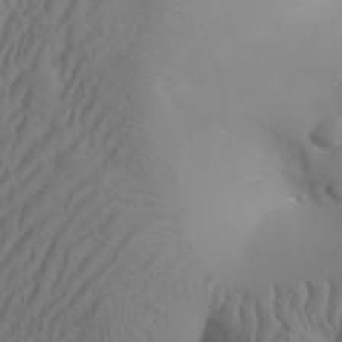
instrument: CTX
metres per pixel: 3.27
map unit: Aa
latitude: 32.2334
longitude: -141.8016
